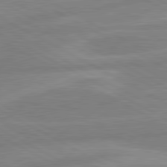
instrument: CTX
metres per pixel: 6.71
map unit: lApd
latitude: 80.8002
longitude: -168.4601
